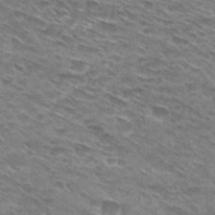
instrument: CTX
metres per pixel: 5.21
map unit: Hto
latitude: 30.1578
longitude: -46.2712
